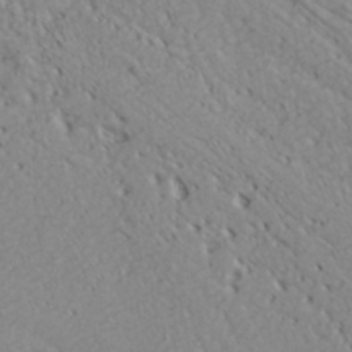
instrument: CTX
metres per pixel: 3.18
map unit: Hve
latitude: 32.5735
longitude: 148.8975
